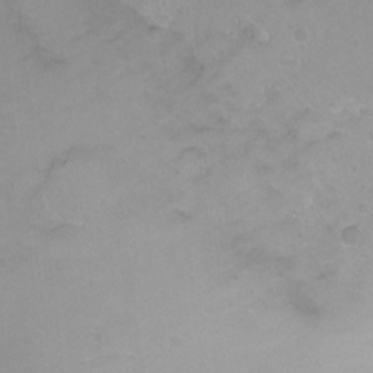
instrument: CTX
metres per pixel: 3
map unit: Ht
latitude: -8.6896
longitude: -35.7638
